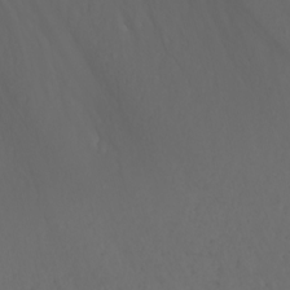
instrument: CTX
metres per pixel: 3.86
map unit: Nhu
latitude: -7.6910
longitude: -89.9151
